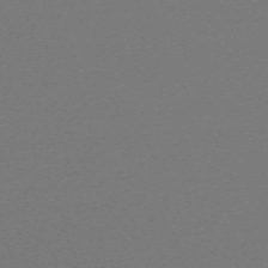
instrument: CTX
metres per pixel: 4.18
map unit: eHh
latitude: -63.3320
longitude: 52.3306
